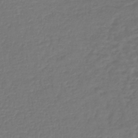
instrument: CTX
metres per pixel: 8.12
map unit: lHb
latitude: -42.7463
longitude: 77.1431
